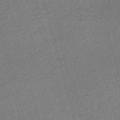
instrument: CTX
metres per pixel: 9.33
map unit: HNhu
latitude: -47.1809
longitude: 99.2187
